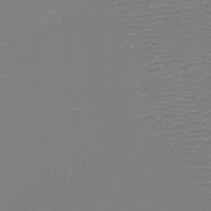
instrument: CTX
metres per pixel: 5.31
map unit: eHh
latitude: -5.5588
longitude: -84.6302
